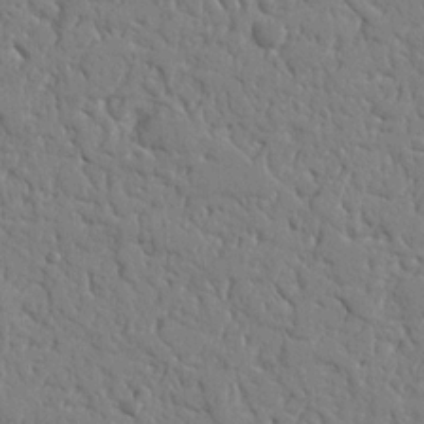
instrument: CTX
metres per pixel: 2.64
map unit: Nhu
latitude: 15.2726
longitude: -79.0270
